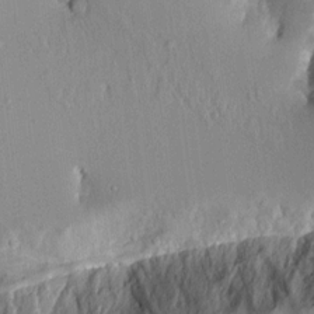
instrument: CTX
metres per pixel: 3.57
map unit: Aa
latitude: 11.5371
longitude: -127.7261
